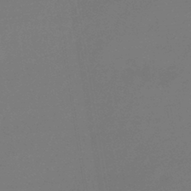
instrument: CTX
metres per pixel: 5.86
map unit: lHb
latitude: -42.9541
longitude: 59.9367
